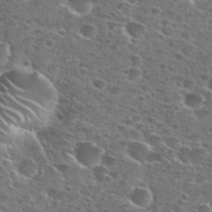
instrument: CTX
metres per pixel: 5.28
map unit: Hto
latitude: 27.6316
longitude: -47.1404
